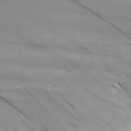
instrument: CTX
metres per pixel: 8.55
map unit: Aa
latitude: 25.1403
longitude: -133.1403
